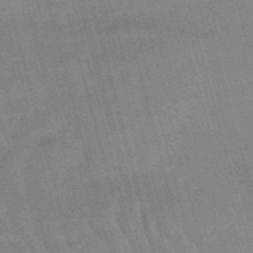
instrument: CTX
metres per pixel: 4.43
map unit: lHb
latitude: -48.8408
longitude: 76.8030
